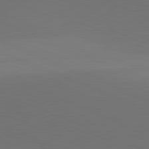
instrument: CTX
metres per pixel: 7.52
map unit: lApd
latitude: 81.6316
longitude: 136.2739
